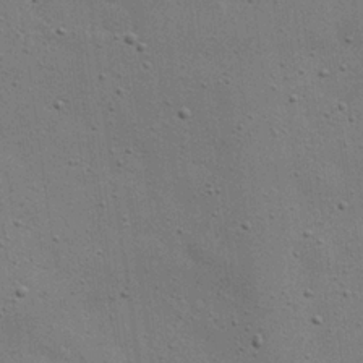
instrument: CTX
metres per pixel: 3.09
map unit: eHh
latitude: 24.2711
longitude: -69.4238
